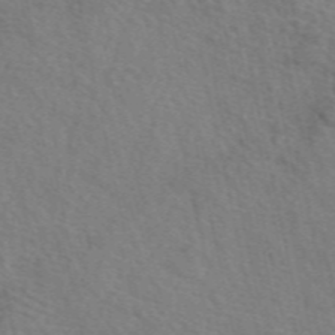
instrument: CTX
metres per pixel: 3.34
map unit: eAb
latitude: 50.4601
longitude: 117.1242
